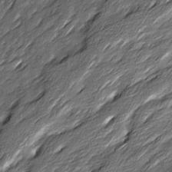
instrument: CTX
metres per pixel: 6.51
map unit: Ave
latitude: 16.1389
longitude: -136.3468
